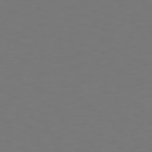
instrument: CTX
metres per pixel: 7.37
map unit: Hpe
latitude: 73.4805
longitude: -126.5924
